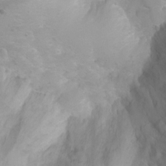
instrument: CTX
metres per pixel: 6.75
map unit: Ht
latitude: 3.6316
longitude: -26.7057
